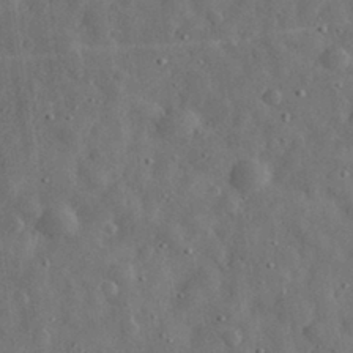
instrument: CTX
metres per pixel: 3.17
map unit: eHh
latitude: 31.3482
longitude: -74.7813
